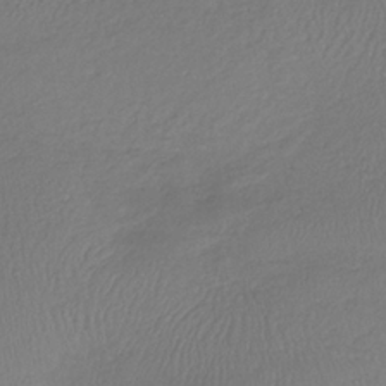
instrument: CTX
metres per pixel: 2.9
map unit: lHb
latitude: -34.5196
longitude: 64.4062
